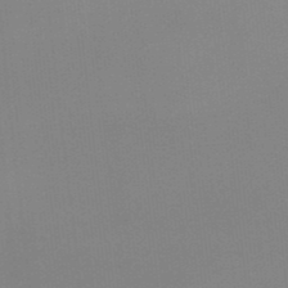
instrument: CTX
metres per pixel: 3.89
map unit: eHb
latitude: -35.1620
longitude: 79.9367
